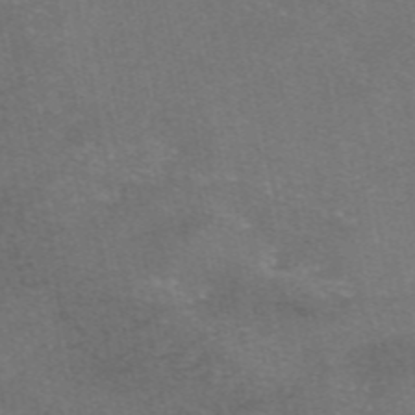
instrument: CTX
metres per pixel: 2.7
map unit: eAb
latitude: 47.4049
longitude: 104.2550
